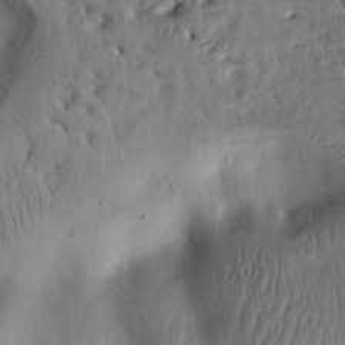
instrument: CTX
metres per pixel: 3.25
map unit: Ht
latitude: 8.3467
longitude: -75.6505
